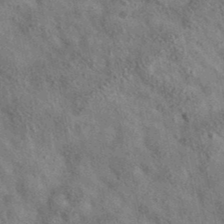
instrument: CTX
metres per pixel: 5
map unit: eAb
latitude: 36.0822
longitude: 114.8786
